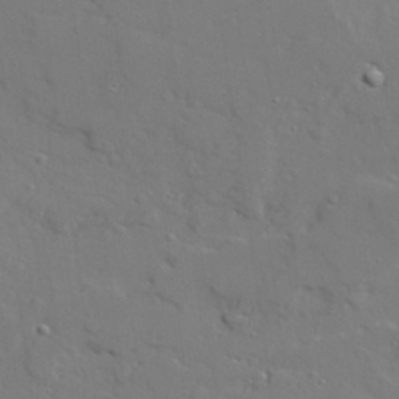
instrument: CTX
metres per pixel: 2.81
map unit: lAvf
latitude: 28.4223
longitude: -108.2144
